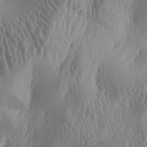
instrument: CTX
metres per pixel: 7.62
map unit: lAa
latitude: -6.1417
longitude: -128.9136
